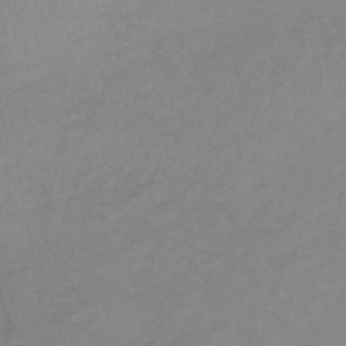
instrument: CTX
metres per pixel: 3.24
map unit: lHb
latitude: -40.1606
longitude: 66.0094
